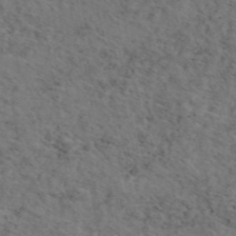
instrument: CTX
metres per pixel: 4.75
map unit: eAb
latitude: 46.5546
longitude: 118.3495
